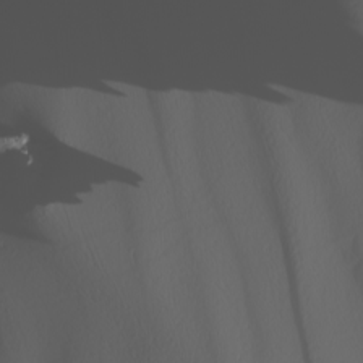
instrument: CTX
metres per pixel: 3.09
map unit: Nhu
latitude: -8.3495
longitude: -95.8017
